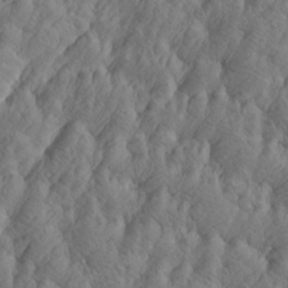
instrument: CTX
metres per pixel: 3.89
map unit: Htu
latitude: -4.7085
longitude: -176.8569
